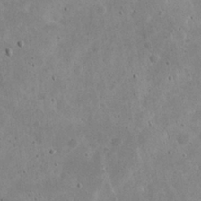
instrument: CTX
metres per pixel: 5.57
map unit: eHh
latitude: 21.8206
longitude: -66.7435
